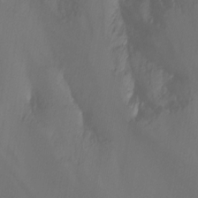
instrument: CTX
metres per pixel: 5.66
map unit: Nhu
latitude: -7.8422
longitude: -52.4790
